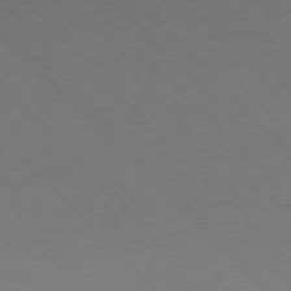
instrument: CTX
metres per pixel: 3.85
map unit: Ap
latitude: -77.3699
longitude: -86.0255
